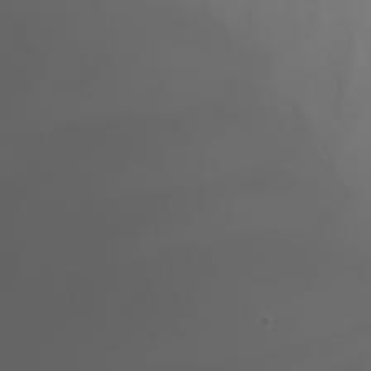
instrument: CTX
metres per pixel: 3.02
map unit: Nhu
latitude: -4.4629
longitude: -90.7246
